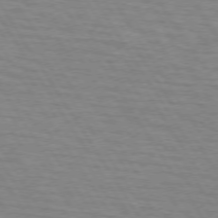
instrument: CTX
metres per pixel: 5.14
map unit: lApd
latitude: 73.6316
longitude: -72.4979
